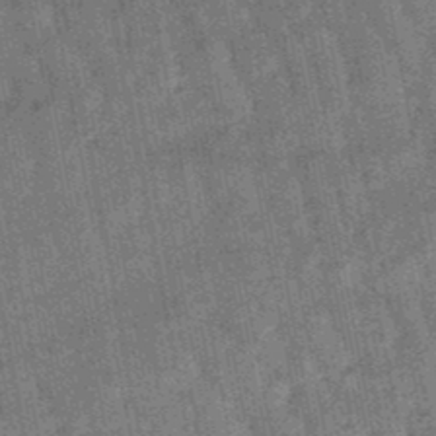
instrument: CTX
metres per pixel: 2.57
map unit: lHb
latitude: -47.7855
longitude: 77.8611
